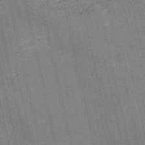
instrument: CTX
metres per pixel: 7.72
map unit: HNb
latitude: -51.8044
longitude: -41.1781
